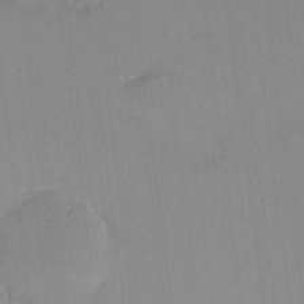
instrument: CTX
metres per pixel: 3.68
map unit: HNhu
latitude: 7.3671
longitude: 7.4832
